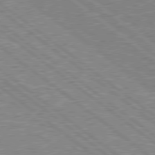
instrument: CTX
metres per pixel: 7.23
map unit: Hpe
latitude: 78.6113
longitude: -171.1025
